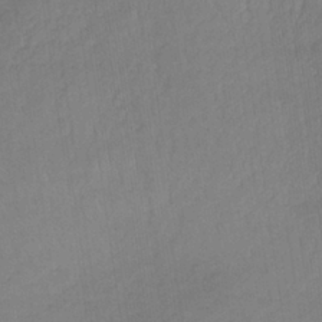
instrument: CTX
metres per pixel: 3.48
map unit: lHb
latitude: -36.7652
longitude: 69.1998
